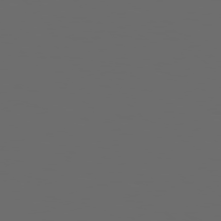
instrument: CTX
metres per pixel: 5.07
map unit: Hpe
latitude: 78.2712
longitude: 176.6896
